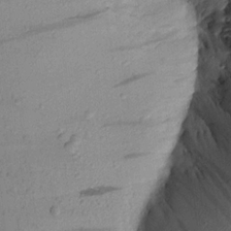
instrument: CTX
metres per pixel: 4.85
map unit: Aa
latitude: 16.1956
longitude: -146.6491
